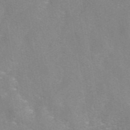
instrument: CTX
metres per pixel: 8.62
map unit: eAb
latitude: 42.2712
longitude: 107.0298
